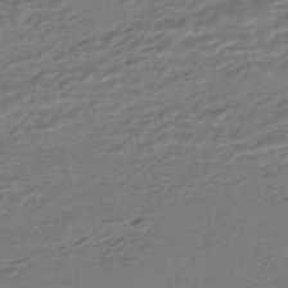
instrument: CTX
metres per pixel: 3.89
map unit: ANa
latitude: -45.5210
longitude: 104.9541
